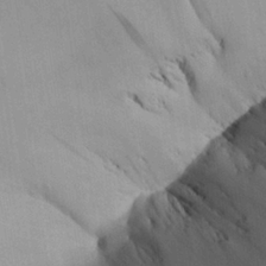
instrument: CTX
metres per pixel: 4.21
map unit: Aa
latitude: 24.9135
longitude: -128.7624
